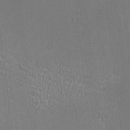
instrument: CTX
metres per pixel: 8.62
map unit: HNhu
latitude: -3.0864
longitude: -3.4237
